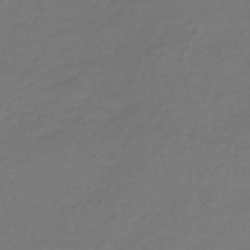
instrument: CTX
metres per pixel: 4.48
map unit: eHb
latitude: -43.7855
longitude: 86.8975
